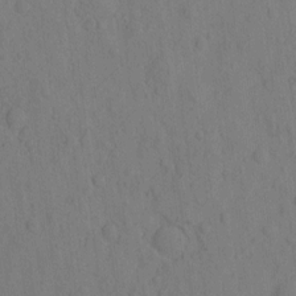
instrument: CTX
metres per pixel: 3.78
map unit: eHh
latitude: -2.1227
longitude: 18.5763
